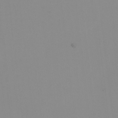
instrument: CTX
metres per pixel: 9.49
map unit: Nhu
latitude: -8.2361
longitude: -95.0459
